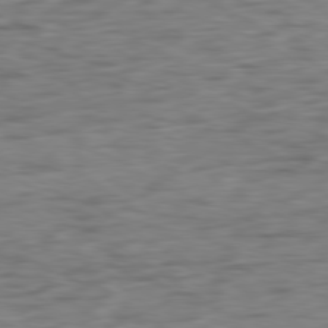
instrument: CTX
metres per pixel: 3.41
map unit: Ap
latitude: -80.3118
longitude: -70.1011
